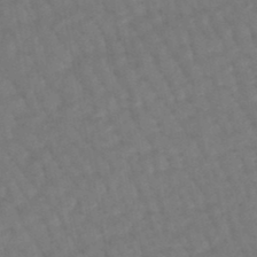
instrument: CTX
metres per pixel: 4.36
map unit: eHb
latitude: -46.6140
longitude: 80.6897
